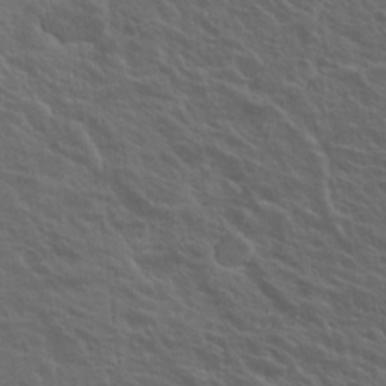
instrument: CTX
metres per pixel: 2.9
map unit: Nhu
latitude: 17.8205
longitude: -33.2537
